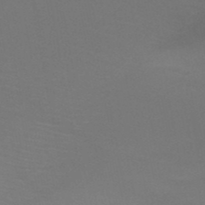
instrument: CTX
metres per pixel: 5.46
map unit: HNb
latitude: -50.8030
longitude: -44.2900
